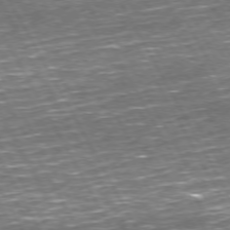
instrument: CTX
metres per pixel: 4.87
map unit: Hpe
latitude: 71.9906
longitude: -125.7071
